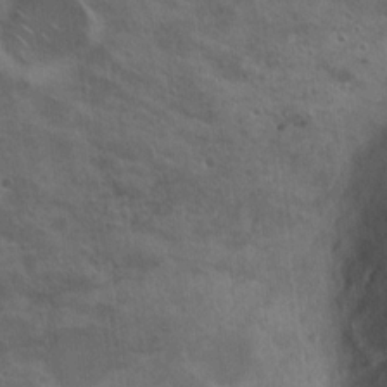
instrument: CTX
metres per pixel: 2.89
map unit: Nhu
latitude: 19.0080
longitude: -30.2523
